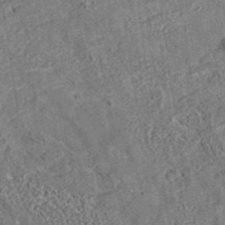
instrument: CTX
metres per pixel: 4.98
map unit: eAb
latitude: 35.3670
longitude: 115.1431
